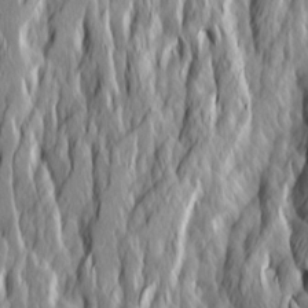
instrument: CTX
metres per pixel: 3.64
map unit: Ave
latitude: 14.7625
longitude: -135.3292
